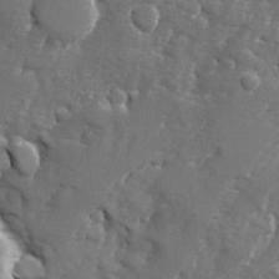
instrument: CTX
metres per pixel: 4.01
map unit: Ave
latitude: -7.8800
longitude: -117.3482
